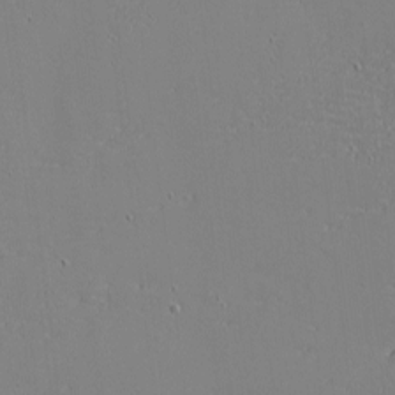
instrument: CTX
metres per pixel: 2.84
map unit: eHh
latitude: -3.9178
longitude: -80.7624
